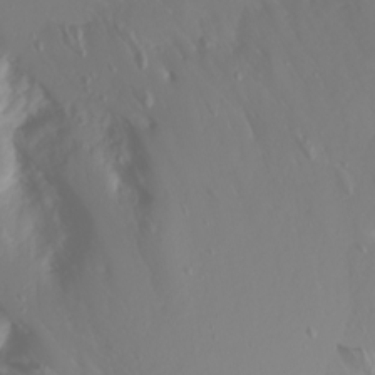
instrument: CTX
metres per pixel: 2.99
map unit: Htu
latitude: -4.2361
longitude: -88.6869
